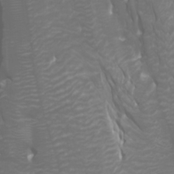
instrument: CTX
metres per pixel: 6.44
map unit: Htu
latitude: -0.8219
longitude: -76.4790
